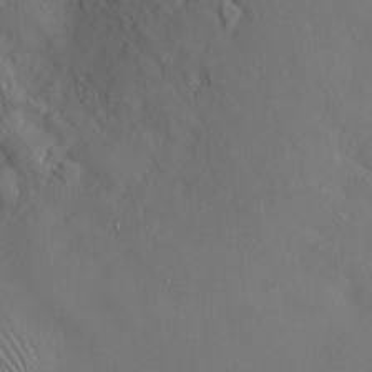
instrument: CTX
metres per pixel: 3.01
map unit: Htu
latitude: -6.5762
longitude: 160.4251
